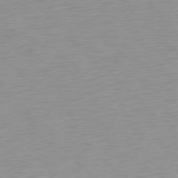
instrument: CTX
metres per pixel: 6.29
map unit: Ap
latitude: -76.7652
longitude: -63.8395
